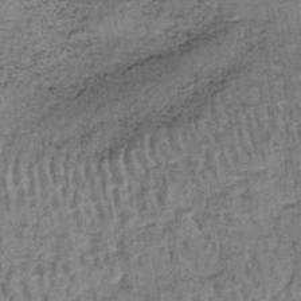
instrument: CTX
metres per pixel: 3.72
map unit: lHb
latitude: -40.9730
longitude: 57.7477
